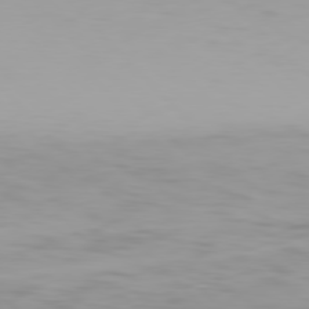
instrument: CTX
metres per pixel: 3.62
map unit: Hpe
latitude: 77.7449
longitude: -166.4979
